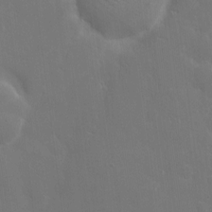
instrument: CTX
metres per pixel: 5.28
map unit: eHh
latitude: 6.6679
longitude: -69.2348
